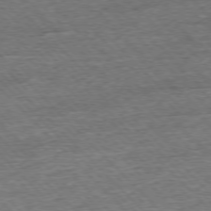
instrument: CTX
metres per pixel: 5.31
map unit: Ap
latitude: -76.9353
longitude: -96.7057
